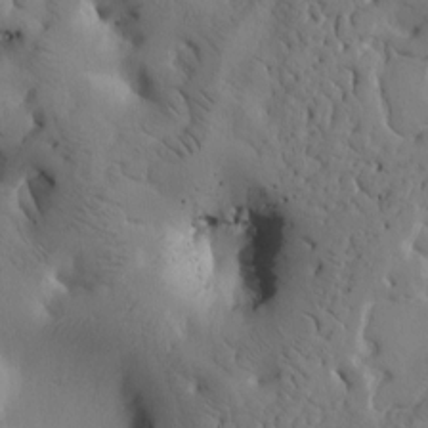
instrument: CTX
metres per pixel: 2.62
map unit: Htu
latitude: -2.7274
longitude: 168.5006
